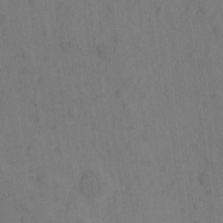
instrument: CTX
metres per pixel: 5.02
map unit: eHh
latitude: -1.6155
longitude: 18.3495
